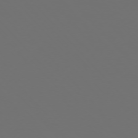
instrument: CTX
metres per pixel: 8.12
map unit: Ap
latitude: -75.7856
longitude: -75.9717
